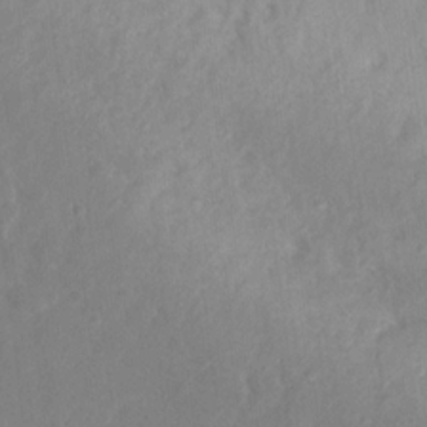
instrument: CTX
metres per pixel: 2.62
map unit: Nhu
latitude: 11.9150
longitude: -27.6694
